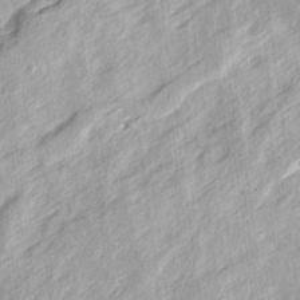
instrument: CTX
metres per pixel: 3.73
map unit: Ave
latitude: 15.7639
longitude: -137.5182
